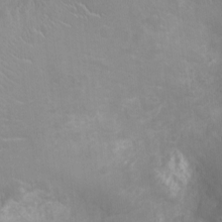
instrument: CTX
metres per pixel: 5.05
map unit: Ht
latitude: -3.0675
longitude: -16.4412
